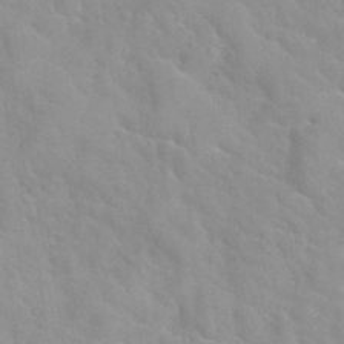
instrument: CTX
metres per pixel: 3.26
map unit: Hto
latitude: 35.2159
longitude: -50.7435
